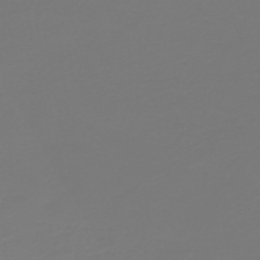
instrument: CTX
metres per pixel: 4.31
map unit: HNb
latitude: -45.8045
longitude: 51.8044
